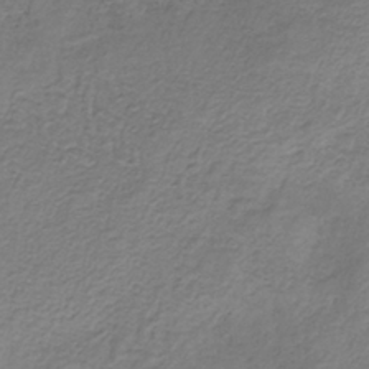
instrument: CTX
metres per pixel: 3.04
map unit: HNb
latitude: -33.2943
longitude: 56.1795
